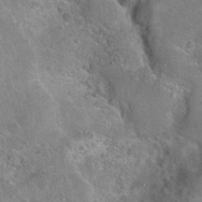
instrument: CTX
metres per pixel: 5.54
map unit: Hto
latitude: 21.1026
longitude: -50.3845
